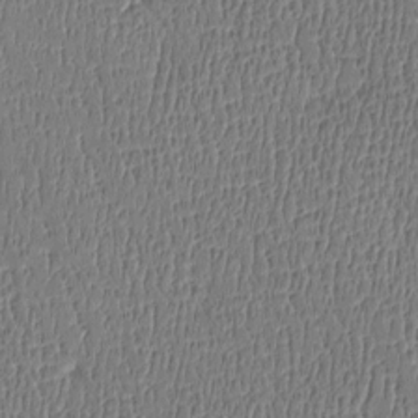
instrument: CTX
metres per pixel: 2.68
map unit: Htu
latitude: -4.9352
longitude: 175.6910
